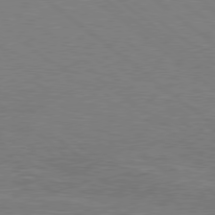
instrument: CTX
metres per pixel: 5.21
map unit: Hpe
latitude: 78.3090
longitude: -151.9339
